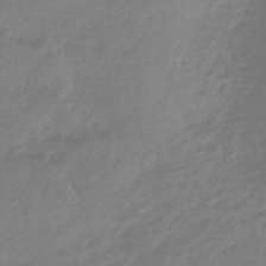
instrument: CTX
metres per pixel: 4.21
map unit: lHb
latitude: -44.8975
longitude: 70.0283
